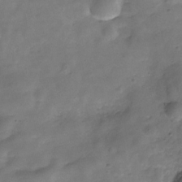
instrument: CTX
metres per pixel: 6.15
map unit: Hve
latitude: -30.5007
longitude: 92.3495
